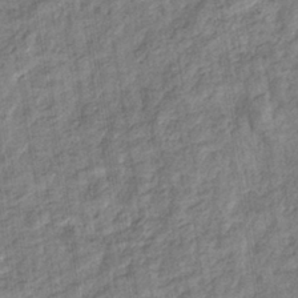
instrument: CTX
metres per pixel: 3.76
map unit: eHb
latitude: -37.1053
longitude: 79.8611
